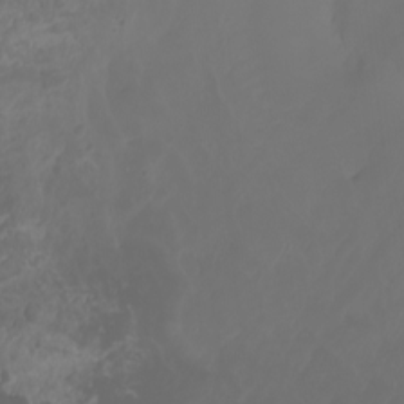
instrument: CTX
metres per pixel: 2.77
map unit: Nhu
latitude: -7.1809
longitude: -83.2159
